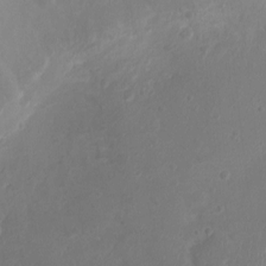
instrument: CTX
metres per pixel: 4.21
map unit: Ht
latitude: -2.3495
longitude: -16.5924
